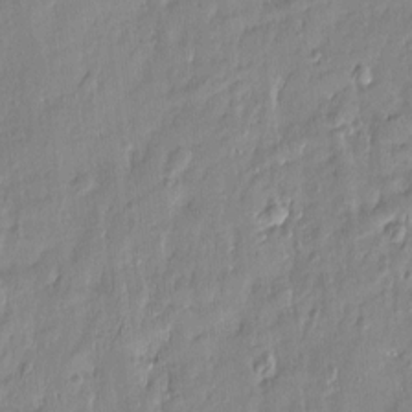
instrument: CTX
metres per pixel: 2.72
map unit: Htu
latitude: -5.8989
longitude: 174.3684
